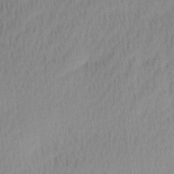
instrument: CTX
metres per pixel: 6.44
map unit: Ave
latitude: 11.9906
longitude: -107.0458
